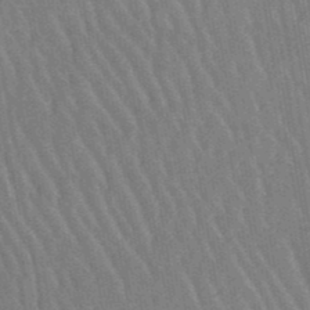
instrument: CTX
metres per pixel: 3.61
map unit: lHb
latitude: -48.5007
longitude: 71.1431
